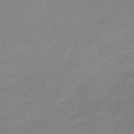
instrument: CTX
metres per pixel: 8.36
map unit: HNb
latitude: -46.1794
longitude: -35.3103
